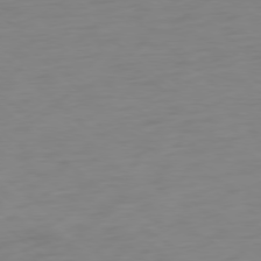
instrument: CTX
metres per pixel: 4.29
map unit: Ap
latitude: -78.1983
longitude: -77.5938
